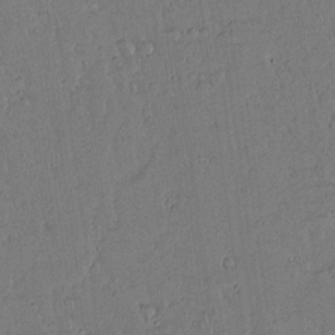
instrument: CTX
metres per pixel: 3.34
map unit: lAvf
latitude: 14.4034
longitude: -127.2159
